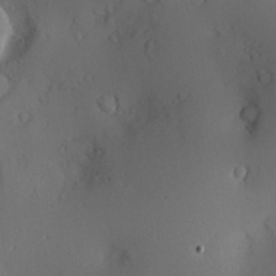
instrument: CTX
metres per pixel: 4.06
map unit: Nve
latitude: -8.3684
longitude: 174.9352
